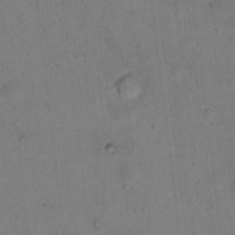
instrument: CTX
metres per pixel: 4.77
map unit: Nhu
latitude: 13.9528
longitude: -36.8380
